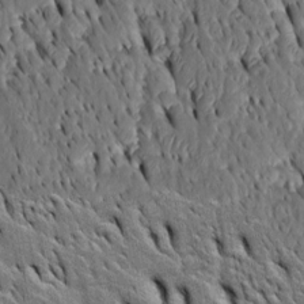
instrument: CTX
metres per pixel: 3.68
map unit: Htu
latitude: -3.4265
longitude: 150.9730
